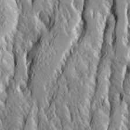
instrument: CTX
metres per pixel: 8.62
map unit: Ave
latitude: 14.1389
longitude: -133.9528
